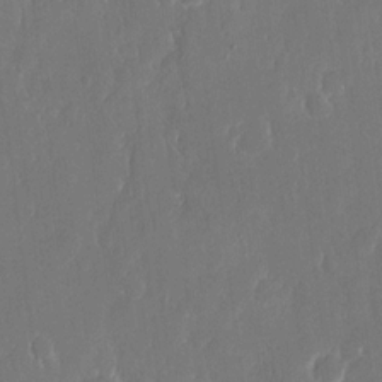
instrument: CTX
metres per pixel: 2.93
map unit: eHh
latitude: 15.3293
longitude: -72.4979
